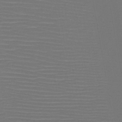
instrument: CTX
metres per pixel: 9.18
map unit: HNb
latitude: -47.6722
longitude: -43.1592
